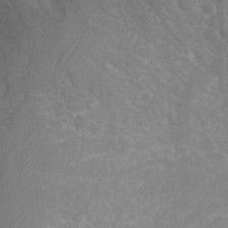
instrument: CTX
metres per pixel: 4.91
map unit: Nhu
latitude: 20.9892
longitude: -31.5560
